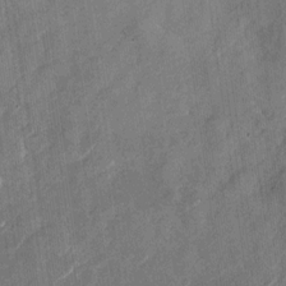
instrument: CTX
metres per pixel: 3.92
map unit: Nhu
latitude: -28.1039
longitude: -72.8947
